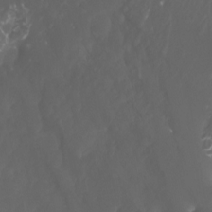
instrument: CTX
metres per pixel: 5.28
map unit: Htu
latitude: -7.3320
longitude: -71.4426
